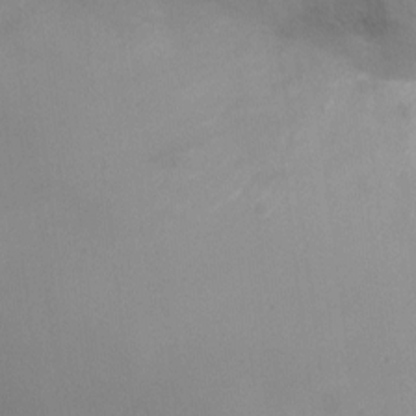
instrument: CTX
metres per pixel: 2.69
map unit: Ht
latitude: -9.0297
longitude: -28.7057
